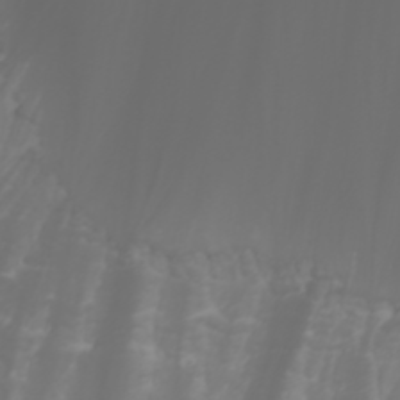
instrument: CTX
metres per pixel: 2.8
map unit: Htu
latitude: -0.7653
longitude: -77.2726
